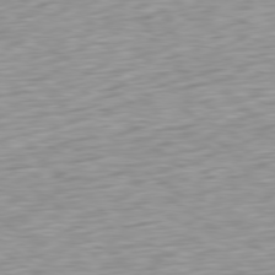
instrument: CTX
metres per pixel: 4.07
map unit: Ap
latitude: -79.9367
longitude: -69.9717
